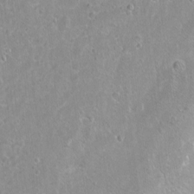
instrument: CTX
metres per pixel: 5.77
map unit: Ht
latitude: -6.4440
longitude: -36.3845
